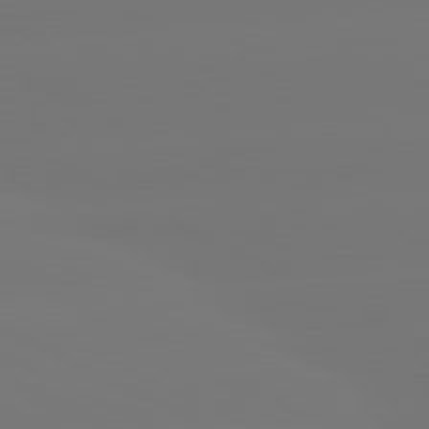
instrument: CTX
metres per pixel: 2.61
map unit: lApd
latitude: 80.8758
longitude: -148.3656
